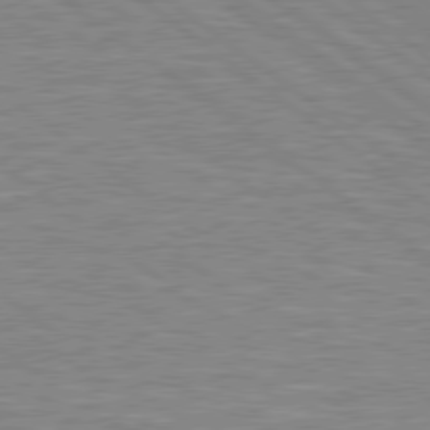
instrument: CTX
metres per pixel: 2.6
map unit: Hpe
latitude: 78.7247
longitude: -164.1200
